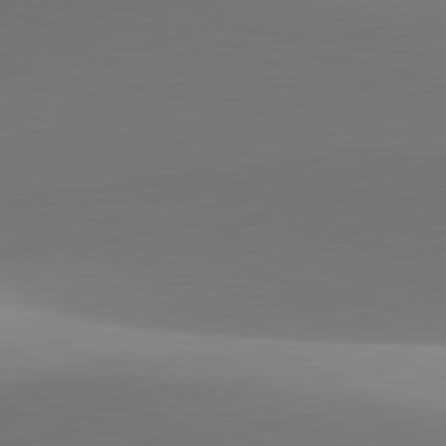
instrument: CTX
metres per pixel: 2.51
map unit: lApd
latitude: 81.8394
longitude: 142.7463
